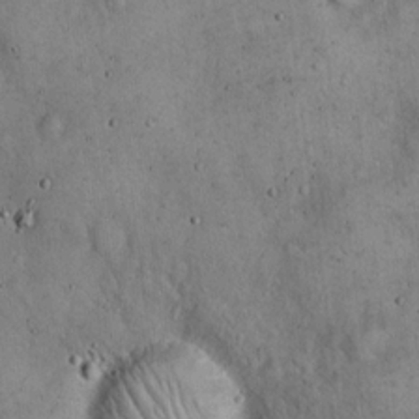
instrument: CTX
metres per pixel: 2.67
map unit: Hto
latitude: 15.4238
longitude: -60.2522
